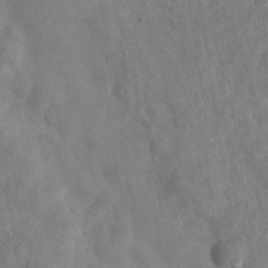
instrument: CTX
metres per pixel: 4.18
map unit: eAb
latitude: 34.6301
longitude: 110.4818
